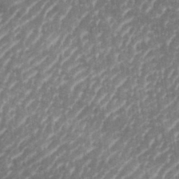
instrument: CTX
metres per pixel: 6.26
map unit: eHh
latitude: 35.5938
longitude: -134.6301
